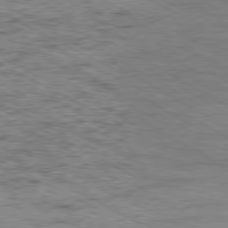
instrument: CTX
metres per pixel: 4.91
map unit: Ap
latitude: -80.6519
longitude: -52.4601
